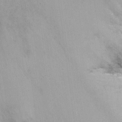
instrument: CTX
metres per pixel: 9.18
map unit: Nhu
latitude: -10.8408
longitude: -36.3845
